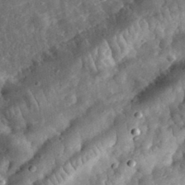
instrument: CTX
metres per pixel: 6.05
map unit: eHh
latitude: 33.8961
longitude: -79.1781
